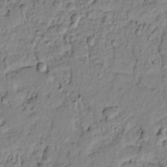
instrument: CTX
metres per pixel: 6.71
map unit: lAvf
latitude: 6.7246
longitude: 166.2361
